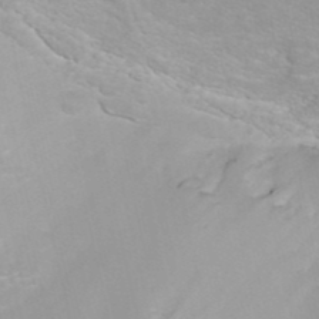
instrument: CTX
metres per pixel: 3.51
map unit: ANa
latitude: 40.1010
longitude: 23.1053
